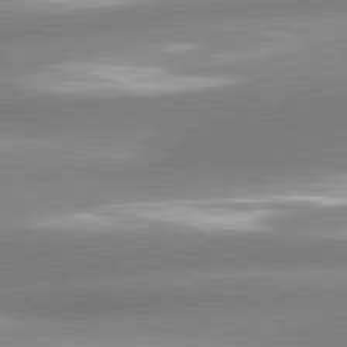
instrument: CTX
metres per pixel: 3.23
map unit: lApd
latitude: 81.1592
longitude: -163.3482
